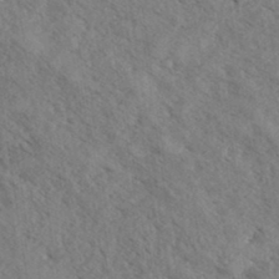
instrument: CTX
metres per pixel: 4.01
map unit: eHh
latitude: 35.4993
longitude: -139.8961
